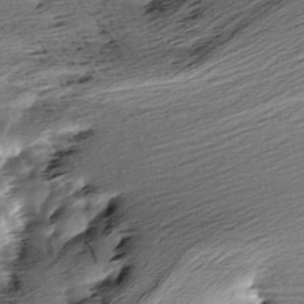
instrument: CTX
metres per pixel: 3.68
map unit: Aa
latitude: 6.1767
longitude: -137.0837
